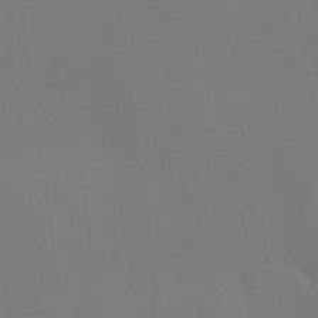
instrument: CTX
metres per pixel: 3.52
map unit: Hve
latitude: 26.7435
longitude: -91.4426
